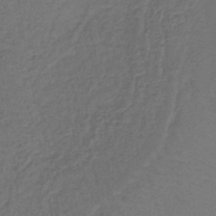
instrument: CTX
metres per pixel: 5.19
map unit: lHb
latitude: -39.7289
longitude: 61.9367
